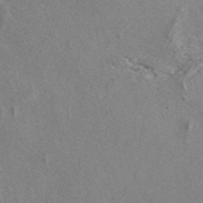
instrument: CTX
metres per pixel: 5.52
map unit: eAb
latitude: 47.1026
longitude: 108.0283
